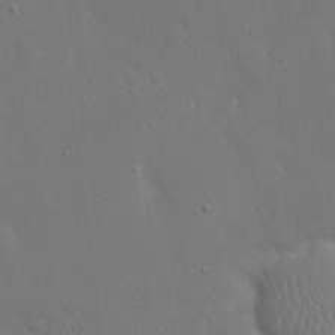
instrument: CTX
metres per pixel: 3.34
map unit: eHh
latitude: 17.5938
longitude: -71.8772
